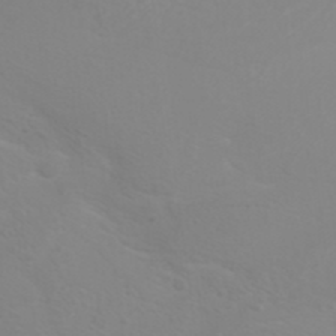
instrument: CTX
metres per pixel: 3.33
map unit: ANa
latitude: 36.2145
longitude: 13.9745
